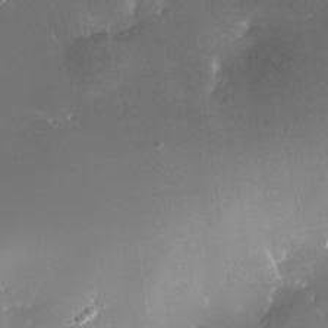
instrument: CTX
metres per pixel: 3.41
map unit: Nhe
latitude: -32.8408
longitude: -116.6113
